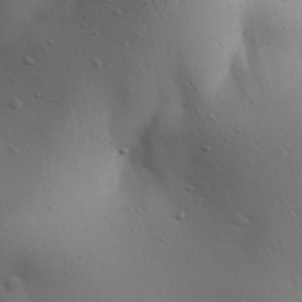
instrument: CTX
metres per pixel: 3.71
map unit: Aa
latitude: 31.3293
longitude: -143.7072
